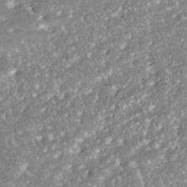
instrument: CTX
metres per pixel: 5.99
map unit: ANa
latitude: -41.6344
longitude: 103.6533
